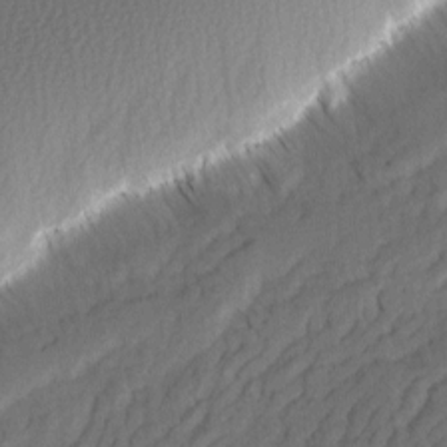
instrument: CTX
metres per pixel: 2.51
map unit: Ave
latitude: 2.6679
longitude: -110.6491
